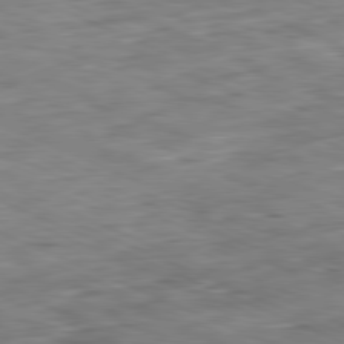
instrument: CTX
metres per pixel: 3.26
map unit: Ap
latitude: -81.5210
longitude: -83.0458
